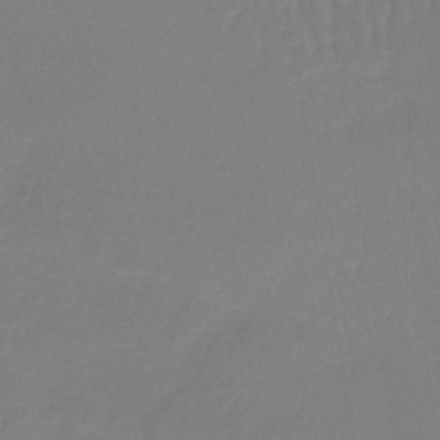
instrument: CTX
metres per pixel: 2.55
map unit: lHb
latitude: -40.5574
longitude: 59.9745
